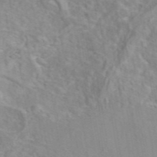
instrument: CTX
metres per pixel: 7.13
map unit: eAb
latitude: 45.9717
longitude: 111.2753
